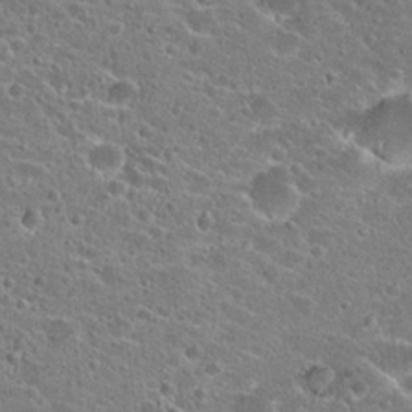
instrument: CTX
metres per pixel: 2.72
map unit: Hto
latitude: 23.2348
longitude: -43.1970
